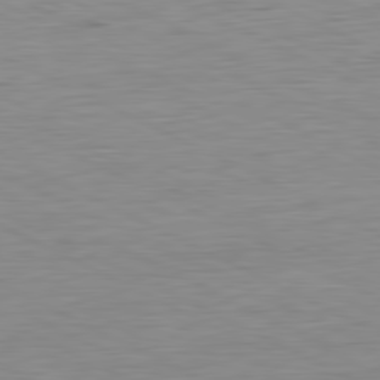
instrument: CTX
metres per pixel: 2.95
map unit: Ap
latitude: -81.7478
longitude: -77.6316
